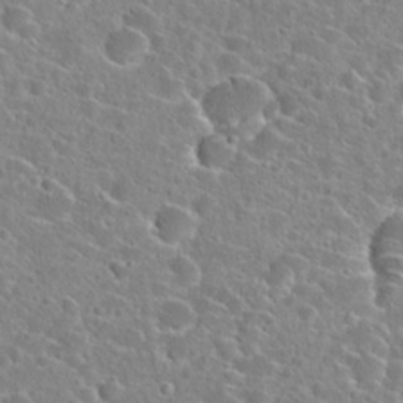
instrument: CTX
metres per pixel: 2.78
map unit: Hto
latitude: 24.4223
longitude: -46.2523
